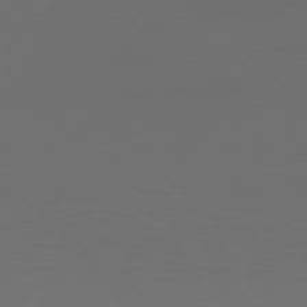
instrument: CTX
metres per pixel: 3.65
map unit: lApd
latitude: 79.1026
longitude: -173.7638
